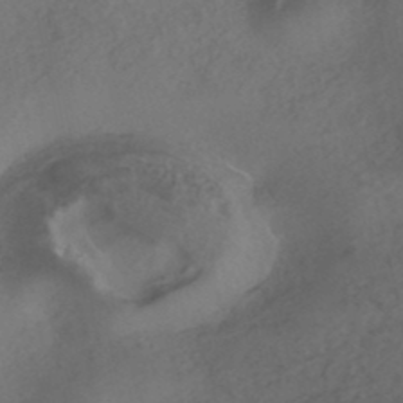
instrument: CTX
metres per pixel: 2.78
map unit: HNhu
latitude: -42.5384
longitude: 103.0864
